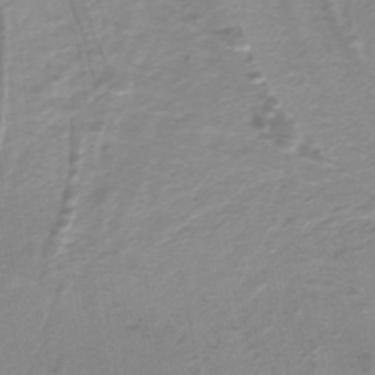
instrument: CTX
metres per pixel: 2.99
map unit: lHb
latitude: -40.3306
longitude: 52.7463
